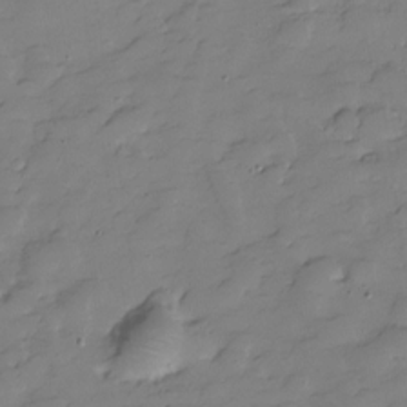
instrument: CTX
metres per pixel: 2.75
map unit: Hve
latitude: -28.8030
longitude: 91.3888
